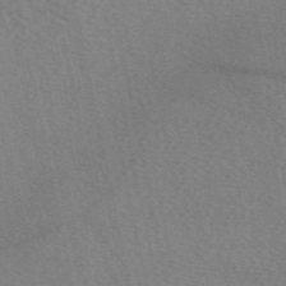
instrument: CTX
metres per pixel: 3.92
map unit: eAb
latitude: 50.5545
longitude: 109.4265
